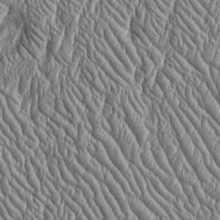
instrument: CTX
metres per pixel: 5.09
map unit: Htu
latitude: -4.1228
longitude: 158.6896
